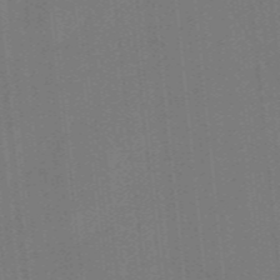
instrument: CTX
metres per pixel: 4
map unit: HNhu
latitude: -43.4832
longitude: 96.7274
